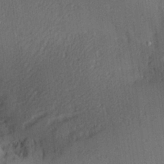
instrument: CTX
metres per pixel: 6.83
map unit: Aa
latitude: 28.0444
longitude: -136.9136
